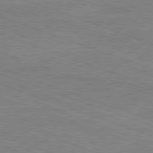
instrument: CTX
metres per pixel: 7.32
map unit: Ap
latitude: -81.5966
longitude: -73.8773
